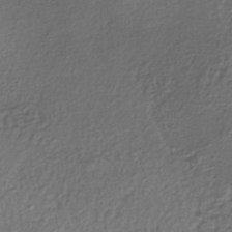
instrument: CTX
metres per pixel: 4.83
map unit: lHb
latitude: -35.8989
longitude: 68.1227
